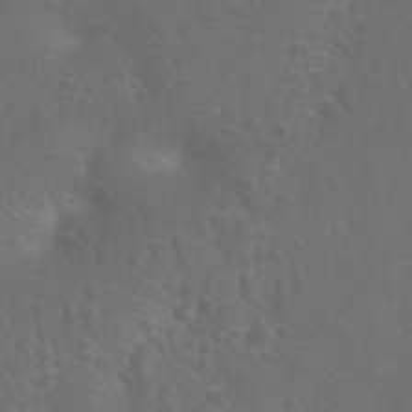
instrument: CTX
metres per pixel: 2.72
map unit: Nhu
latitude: 27.6883
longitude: -55.4993
